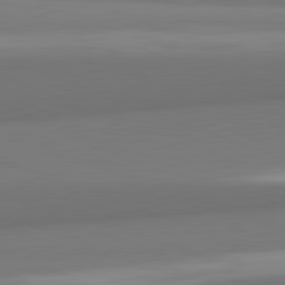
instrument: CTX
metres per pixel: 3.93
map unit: lApd
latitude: 82.1955
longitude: 170.1984
